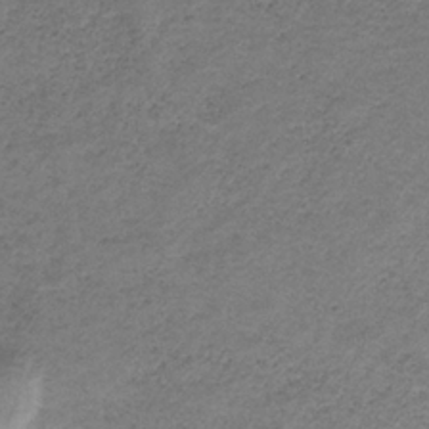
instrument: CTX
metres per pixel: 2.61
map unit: HNb
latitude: -32.5763
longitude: 61.3888
